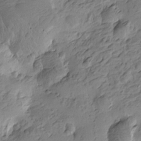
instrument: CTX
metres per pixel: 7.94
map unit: Htu
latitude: -3.8989
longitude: -176.5168
